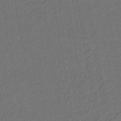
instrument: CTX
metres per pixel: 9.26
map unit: lHb
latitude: -42.8974
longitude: 61.1431
